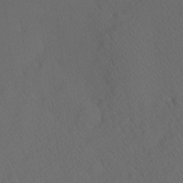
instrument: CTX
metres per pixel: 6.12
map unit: Hve
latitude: 12.2145
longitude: -90.0255
